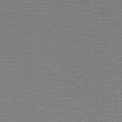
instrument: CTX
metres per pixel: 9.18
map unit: HNb
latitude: -48.9353
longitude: -44.9136
